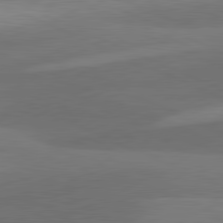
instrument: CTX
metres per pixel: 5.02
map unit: lApd
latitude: 81.3482
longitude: 125.1431
